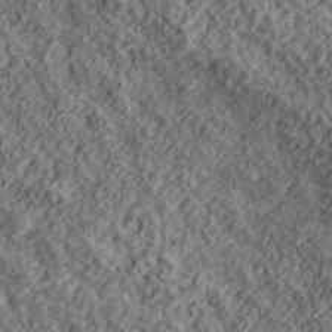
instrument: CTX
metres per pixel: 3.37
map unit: lHvf
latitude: 39.7072
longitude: -88.7058
